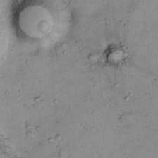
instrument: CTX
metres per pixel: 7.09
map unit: Ht
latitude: 13.5560
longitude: -40.4034
